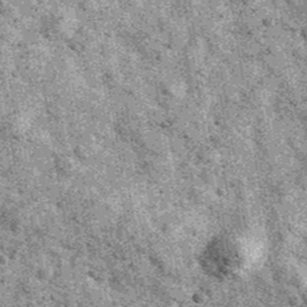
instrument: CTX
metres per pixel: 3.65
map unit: Ave
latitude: 40.2900
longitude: -106.8569
